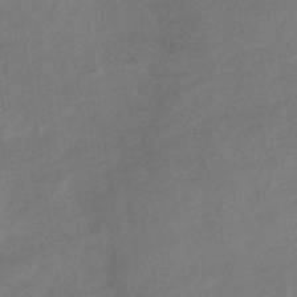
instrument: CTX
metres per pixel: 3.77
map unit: HNb
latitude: -32.8408
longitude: 63.4643
